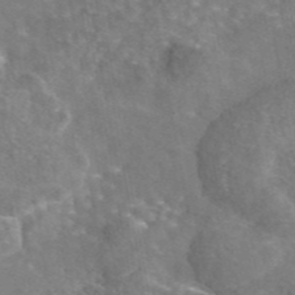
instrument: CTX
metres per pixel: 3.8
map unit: eAb
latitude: 45.2159
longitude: 106.8219
